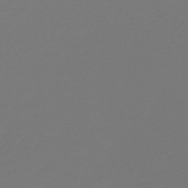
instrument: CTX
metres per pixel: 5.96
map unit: lHb
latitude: -47.8800
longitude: 62.6896
